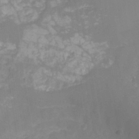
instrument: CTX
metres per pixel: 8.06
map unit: HNhu
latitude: -27.4643
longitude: 73.8044
